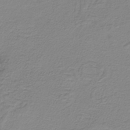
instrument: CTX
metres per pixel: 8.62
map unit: HNb
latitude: -34.1795
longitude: 53.2753
